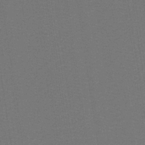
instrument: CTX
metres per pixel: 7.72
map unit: lHb
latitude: -38.6519
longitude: 55.1053
